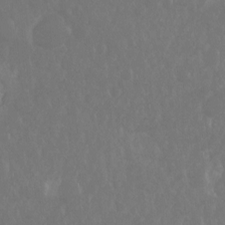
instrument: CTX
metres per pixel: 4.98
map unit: Hto
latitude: -8.1606
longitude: -45.2915
